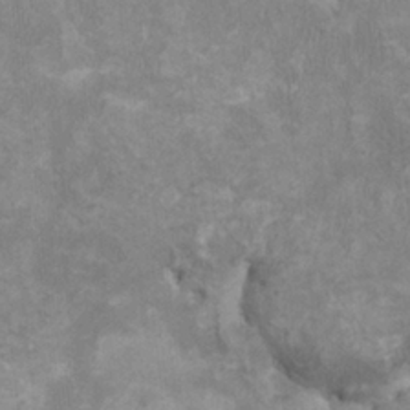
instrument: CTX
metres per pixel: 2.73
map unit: HNhu
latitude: 3.3670
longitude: -4.3656
